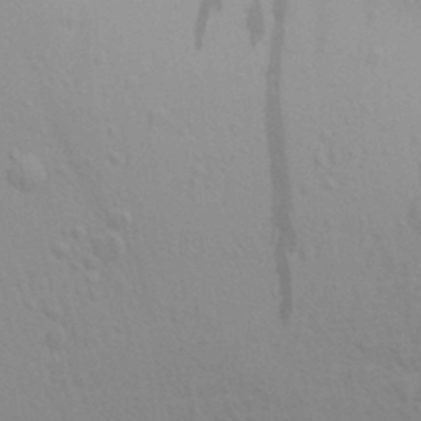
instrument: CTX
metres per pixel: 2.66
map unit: Aa
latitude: 30.2334
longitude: -139.6505
